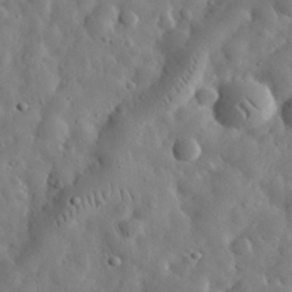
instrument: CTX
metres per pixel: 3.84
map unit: eHh
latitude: 32.1200
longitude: -73.6505
